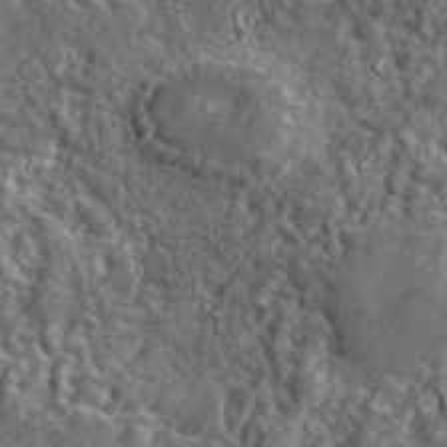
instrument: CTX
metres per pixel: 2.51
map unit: lHvf
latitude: 41.3481
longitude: -89.4805
